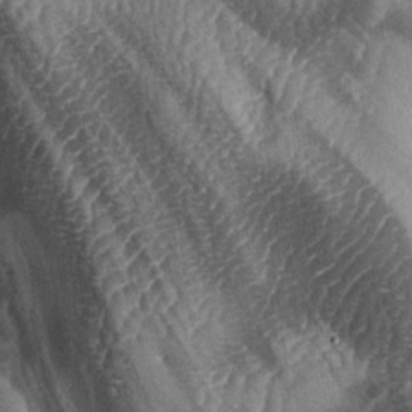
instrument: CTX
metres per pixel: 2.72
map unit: lAa
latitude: -5.0675
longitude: -127.2348
